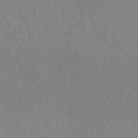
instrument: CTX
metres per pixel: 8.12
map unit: eAb
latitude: 50.7435
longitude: 109.0675
